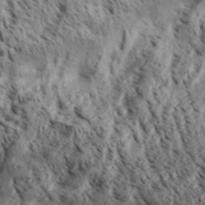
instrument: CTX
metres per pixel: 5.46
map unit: Aa
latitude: 31.5183
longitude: -137.0648
